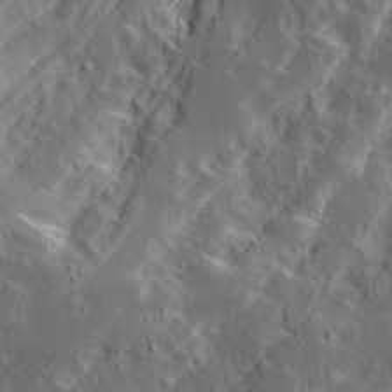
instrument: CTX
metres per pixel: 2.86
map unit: Ave
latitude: 15.3671
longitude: -138.4223
